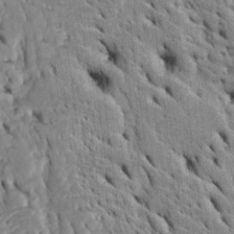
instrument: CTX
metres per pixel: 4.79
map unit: Htu
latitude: -4.7085
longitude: 153.1809
